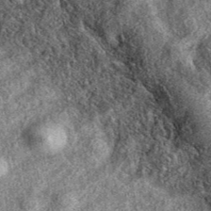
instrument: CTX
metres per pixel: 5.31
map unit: eAb
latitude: 39.0269
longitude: 108.8597
